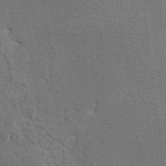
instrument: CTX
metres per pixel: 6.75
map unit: HNhu
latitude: 8.4223
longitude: -3.4615
